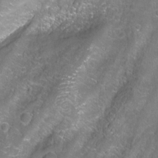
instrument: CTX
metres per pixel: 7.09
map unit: Aa
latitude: -9.1431
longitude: -71.8394
